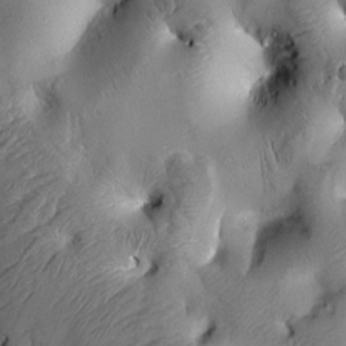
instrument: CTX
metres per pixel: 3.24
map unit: Htu
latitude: 2.3467
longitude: 179.6344
